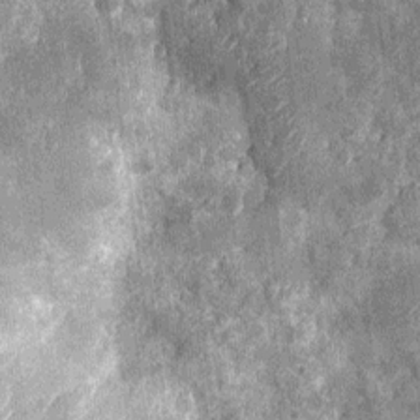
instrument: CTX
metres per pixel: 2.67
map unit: Nhu
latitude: -12.5763
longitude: -22.5924
